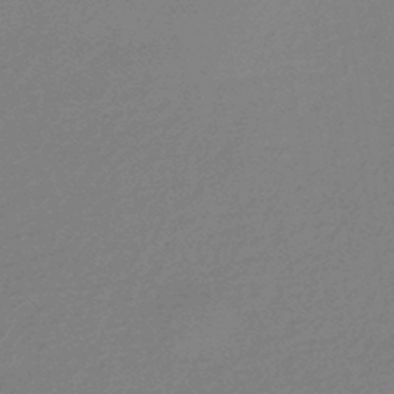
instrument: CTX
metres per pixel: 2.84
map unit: eHb
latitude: -45.7289
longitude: 90.0094
